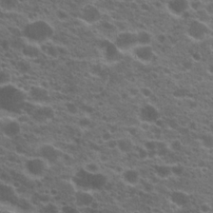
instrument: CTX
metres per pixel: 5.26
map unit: Hto
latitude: 20.5357
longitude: -36.4034
